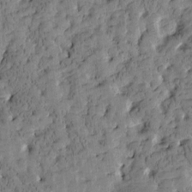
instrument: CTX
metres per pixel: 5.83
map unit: Htu
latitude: -3.5399
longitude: 175.5210
